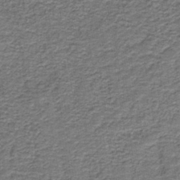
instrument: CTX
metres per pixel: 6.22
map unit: HNb
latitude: -39.5399
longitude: 50.4629
